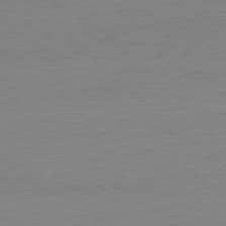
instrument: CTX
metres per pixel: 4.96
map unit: Hpe
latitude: -81.8989
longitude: 9.5021
